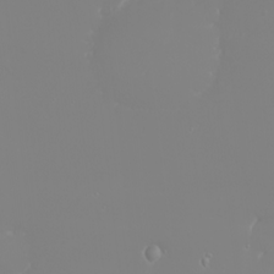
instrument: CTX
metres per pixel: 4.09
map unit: Nhu
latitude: -6.0850
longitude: -88.8569
